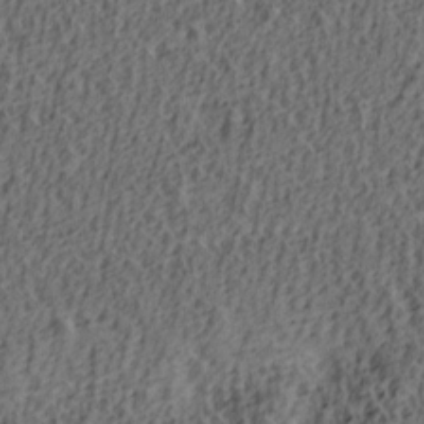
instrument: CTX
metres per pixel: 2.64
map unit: lAa
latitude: 4.3467
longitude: -113.4804
